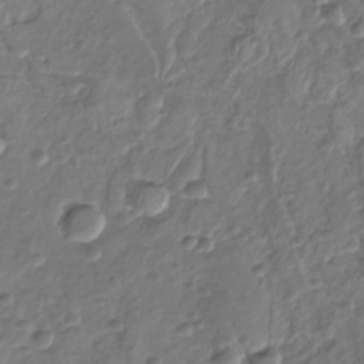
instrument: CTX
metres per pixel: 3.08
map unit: Nhu
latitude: -30.5007
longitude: -61.3670
